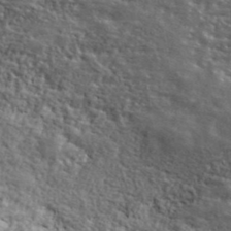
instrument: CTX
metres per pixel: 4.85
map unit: lHvf
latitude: 40.7057
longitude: -86.8758
